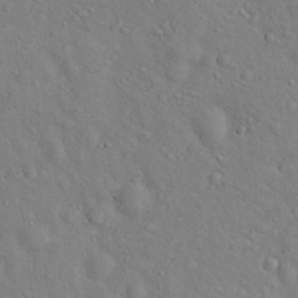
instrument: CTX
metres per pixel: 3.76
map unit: Hto
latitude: 17.4049
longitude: -53.0837
